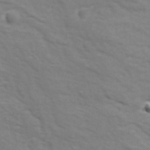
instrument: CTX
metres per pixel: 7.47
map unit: Ave
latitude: 18.1389
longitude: -133.9150
